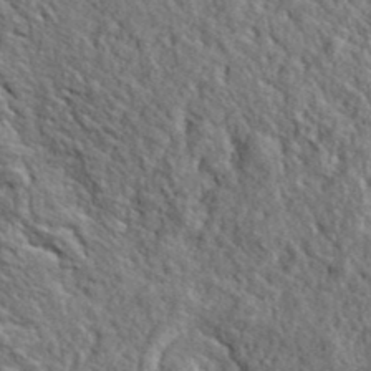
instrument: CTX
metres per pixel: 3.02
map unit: ANa
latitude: 40.9891
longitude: -86.5734
